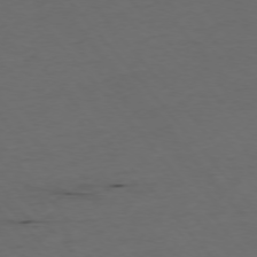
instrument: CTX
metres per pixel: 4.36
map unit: Ap
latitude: -76.1039
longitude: -91.1214
